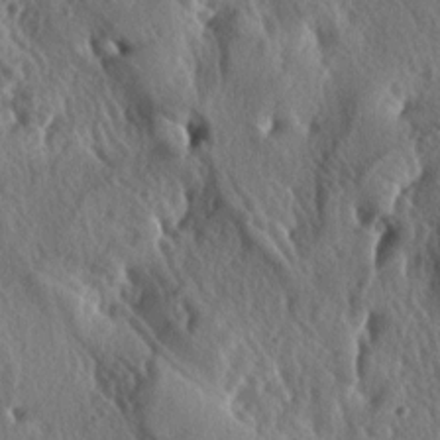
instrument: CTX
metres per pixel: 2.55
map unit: lAa
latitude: -5.1242
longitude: -125.2348
